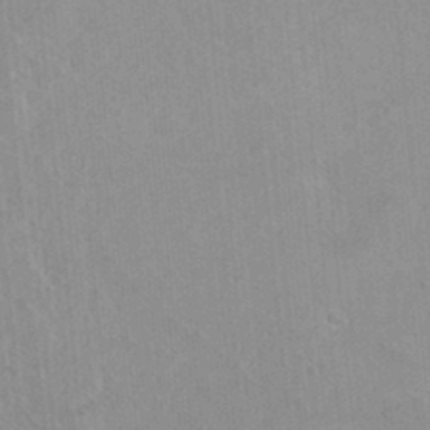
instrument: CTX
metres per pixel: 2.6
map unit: Hto
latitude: 16.3089
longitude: -34.8380
